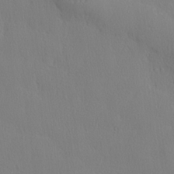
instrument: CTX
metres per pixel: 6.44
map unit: lHvf
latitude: 21.4805
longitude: 142.0850
